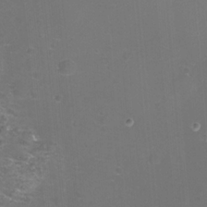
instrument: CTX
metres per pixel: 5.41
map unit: eHh
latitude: -11.7667
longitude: -60.6679
